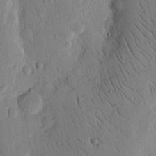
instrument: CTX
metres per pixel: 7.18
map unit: Nhu
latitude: 15.2159
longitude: -77.8016
